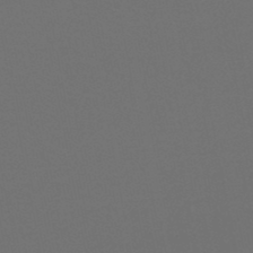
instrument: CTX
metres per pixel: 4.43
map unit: HNb
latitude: -47.8989
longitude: -44.1200
